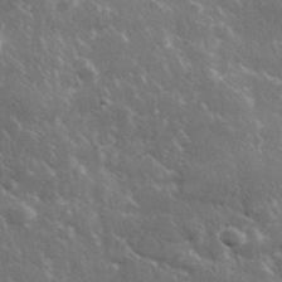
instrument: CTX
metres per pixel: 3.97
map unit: lHvf
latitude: 33.4615
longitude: -89.8584
